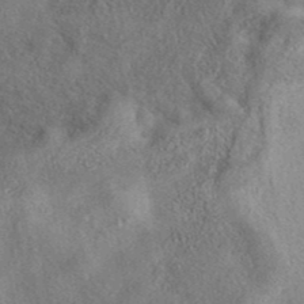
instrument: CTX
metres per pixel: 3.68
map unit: eAb
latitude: 40.5356
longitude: 107.8045
